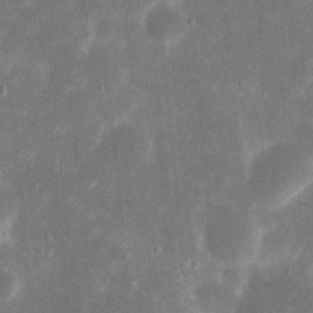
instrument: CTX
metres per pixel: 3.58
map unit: eHh
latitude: 20.8947
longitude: -68.1956
